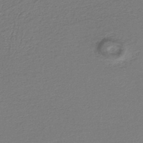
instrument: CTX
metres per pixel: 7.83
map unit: eAb
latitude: -38.8597
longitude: 51.2754
